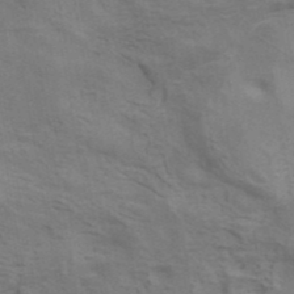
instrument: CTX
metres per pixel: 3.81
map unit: ANa
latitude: 41.9528
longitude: 14.2740
